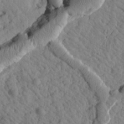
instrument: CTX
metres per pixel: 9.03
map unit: Htu
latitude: 1.4615
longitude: 176.8408
